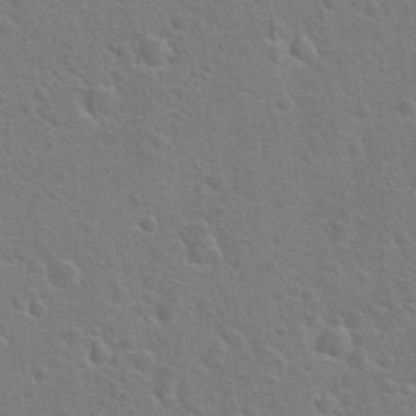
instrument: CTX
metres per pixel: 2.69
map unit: Hto
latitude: 22.5924
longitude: -47.5749
